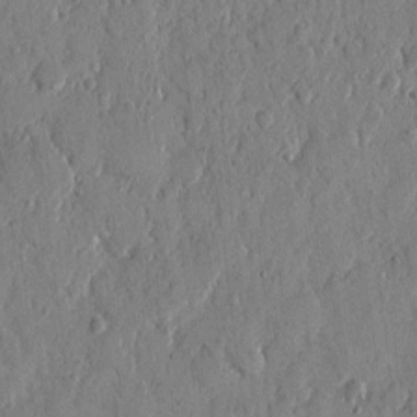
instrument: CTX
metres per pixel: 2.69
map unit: eHh
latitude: 12.1956
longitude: -69.0459
